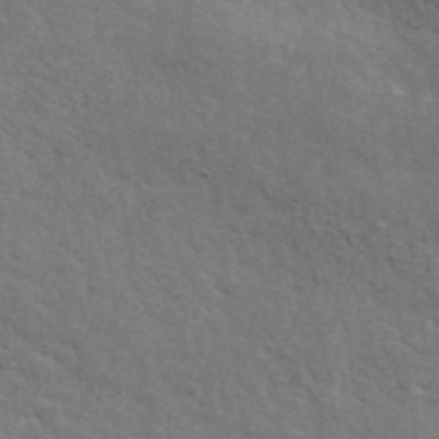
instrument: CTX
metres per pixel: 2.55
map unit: ANa
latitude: 41.8961
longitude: 29.4454
